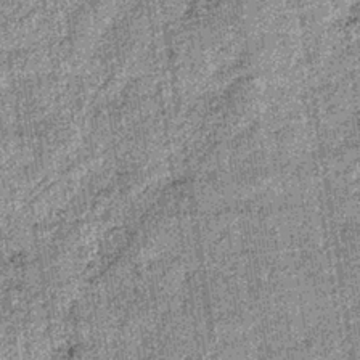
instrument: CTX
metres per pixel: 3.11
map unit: lHb
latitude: -36.1227
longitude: 64.4440
